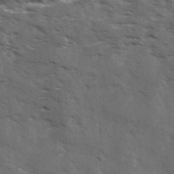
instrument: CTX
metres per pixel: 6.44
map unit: Ave
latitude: 18.1766
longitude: -130.8569
